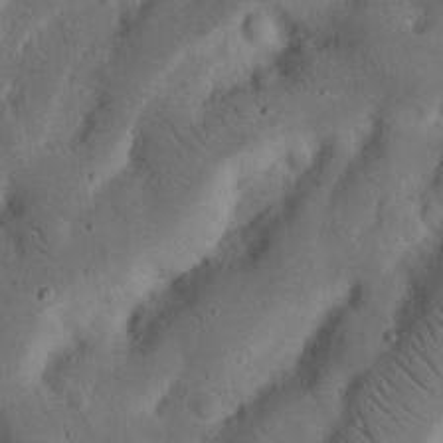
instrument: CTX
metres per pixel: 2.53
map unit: Nhu
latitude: 18.4979
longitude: -74.9136
